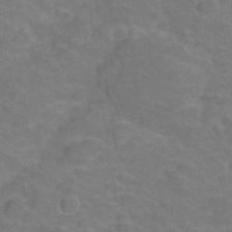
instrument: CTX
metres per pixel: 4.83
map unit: Hve
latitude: -29.1053
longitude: 94.8974
